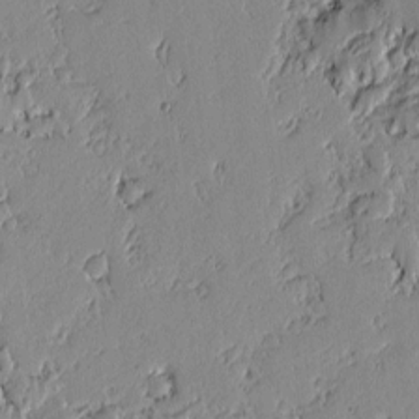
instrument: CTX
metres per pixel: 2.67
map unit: lAvf
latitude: -1.3132
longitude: -107.1025
